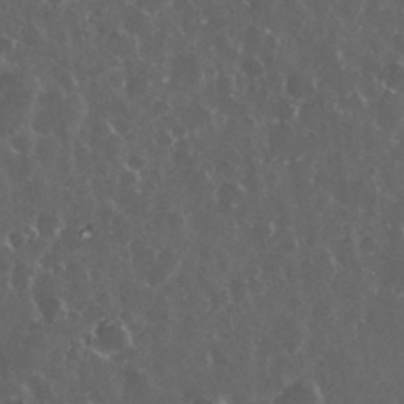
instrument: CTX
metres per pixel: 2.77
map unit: eHh
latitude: 33.7261
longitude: -61.2915
